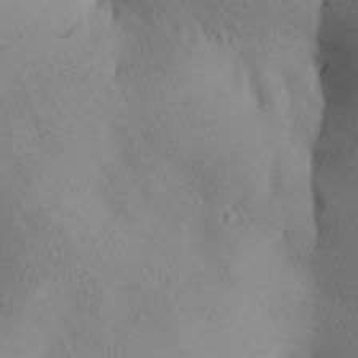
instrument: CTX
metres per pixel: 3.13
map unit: Aa
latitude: 25.0458
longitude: -144.5734
